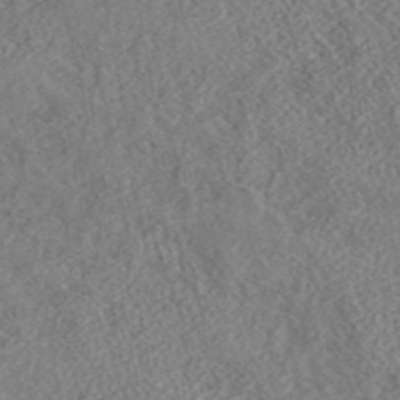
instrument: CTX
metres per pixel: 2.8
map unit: eAb
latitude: 44.2900
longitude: 124.6140
